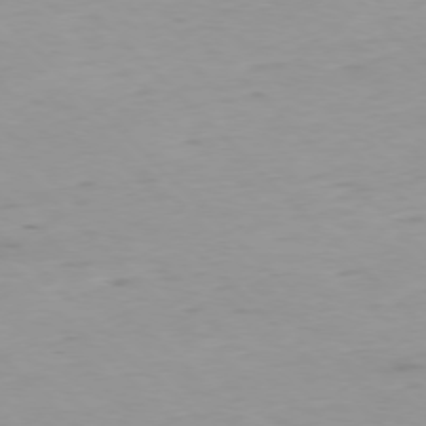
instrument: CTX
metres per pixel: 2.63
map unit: Ap
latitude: -77.2565
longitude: -91.1025
